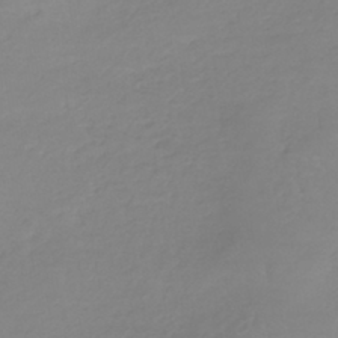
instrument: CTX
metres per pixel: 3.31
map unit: lHb
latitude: -41.0108
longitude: 68.1038
